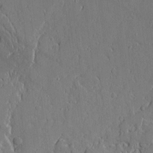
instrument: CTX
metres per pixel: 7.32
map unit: Aa
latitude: 10.0444
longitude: -129.6505
